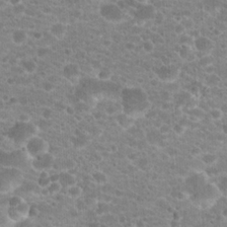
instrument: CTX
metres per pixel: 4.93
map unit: Hto
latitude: 20.1389
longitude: -38.9891
